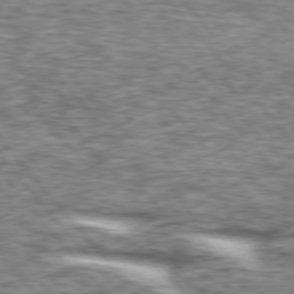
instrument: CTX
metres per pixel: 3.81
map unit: lApd
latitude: 76.0255
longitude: -82.0822
